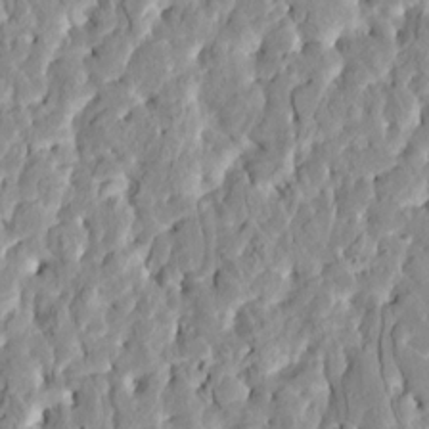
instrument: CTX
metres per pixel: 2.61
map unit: HNhu
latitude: 7.5749
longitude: -2.6112
